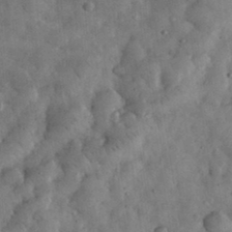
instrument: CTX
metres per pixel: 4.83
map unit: eHh
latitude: 32.8947
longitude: -69.4049
